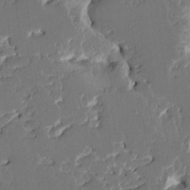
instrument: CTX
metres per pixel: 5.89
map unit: HNhu
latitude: 5.9906
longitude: -6.2145
